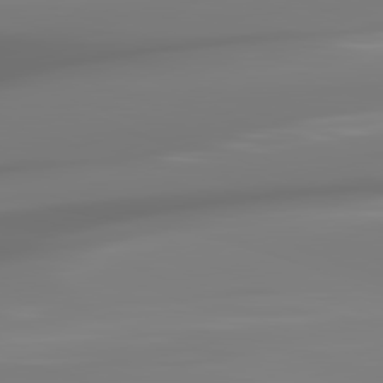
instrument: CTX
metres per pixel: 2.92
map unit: lApd
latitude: 81.6505
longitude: -145.1403
